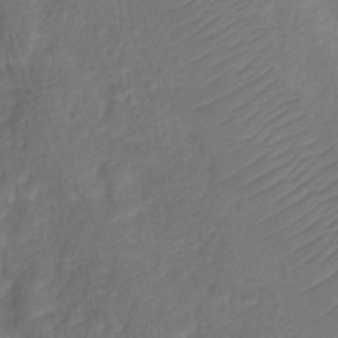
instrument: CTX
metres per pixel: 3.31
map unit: Ht
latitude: 2.1389
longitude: -34.7813
